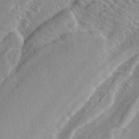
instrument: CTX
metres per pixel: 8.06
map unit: ANa
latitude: 42.4979
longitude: 53.5021
